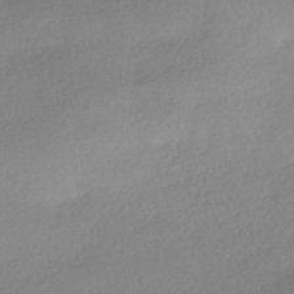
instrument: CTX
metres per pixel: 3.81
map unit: HNhu
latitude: -40.9730
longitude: 94.8597
